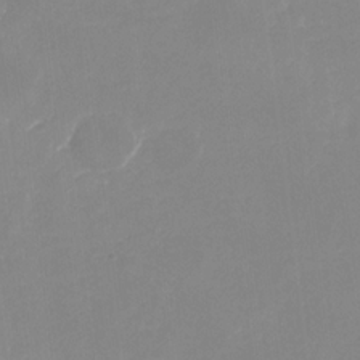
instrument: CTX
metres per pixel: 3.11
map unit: Nhu
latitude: -28.4629
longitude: -67.1214
